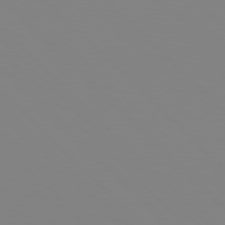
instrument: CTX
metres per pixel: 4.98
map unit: Hpe
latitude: 77.8772
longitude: -161.5749
